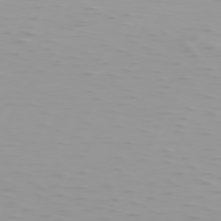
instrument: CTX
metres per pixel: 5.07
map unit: Hpe
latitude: 74.2712
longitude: -126.0255
